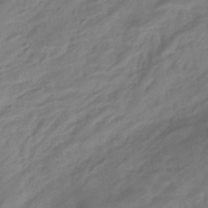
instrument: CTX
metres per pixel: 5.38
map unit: eHb
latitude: -43.6721
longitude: 85.7288
